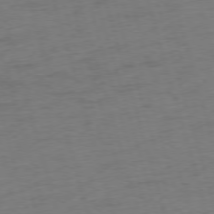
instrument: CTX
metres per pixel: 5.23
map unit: Ap
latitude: -75.4266
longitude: -73.5938
